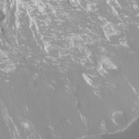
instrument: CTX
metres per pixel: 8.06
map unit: Htu
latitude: -12.7841
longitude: -47.4427
